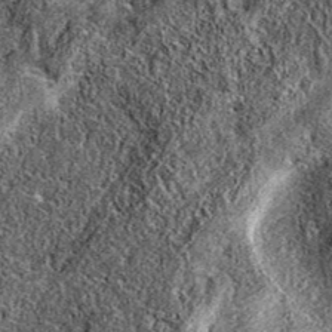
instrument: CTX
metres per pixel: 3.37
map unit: eAb
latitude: 37.1781
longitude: 109.1998
